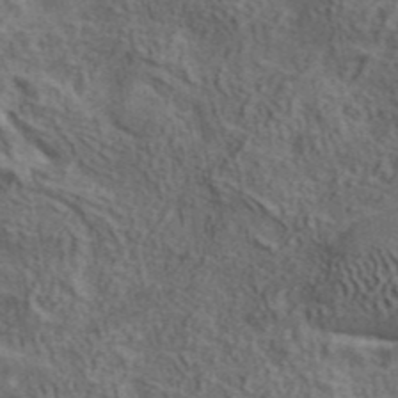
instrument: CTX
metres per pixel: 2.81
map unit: ANa
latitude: 41.4993
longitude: 13.8611
